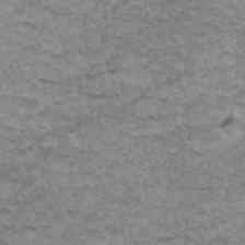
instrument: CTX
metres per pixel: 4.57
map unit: Hto
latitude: 35.3292
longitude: -47.7639
